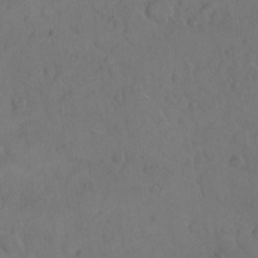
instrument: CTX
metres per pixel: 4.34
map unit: Hto
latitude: 8.0822
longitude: -61.3292
